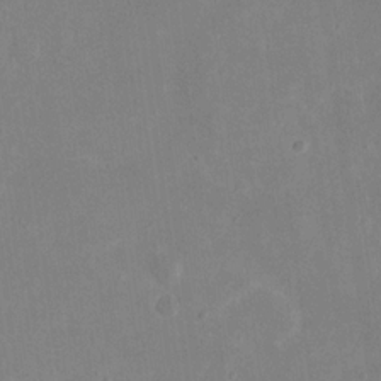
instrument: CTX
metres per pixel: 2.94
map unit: eHh
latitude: 19.3670
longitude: -71.1214
